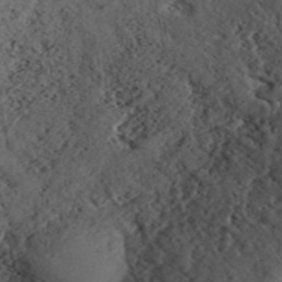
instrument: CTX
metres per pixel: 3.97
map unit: ANa
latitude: 42.4034
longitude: 54.9542
